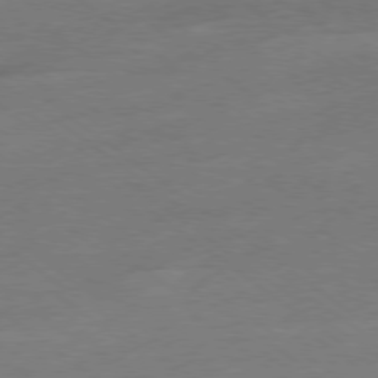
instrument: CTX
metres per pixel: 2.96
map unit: Ap
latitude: -78.8219
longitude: -99.9339
